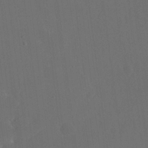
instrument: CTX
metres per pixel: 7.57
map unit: eHh
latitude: 19.1214
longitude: -65.9150
